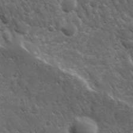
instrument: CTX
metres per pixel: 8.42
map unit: Ave
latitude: 10.8380
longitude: -103.6316
